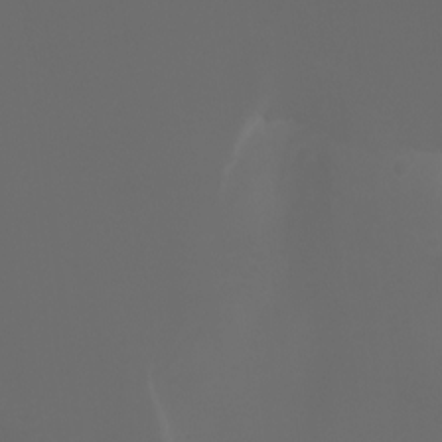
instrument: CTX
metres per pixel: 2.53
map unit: Aa
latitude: -6.8597
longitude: -72.3279
